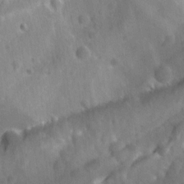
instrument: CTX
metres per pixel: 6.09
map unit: Ave
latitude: 10.8191
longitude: -104.3657
